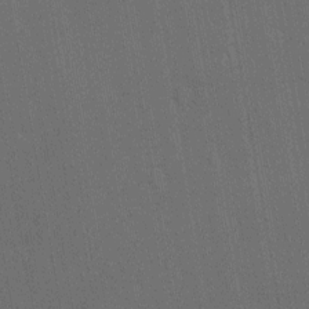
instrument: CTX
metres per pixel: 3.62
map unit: Ht
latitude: -10.7085
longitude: -22.0633
